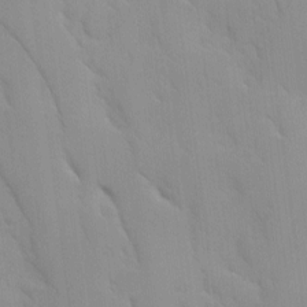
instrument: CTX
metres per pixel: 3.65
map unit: Ave
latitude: 8.8758
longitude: -103.5938
